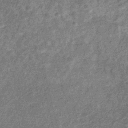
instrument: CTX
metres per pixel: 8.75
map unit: eHb
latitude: -31.8989
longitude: 71.2187
